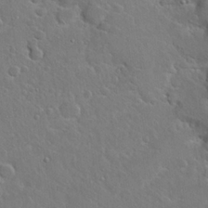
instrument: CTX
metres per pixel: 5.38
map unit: Hto
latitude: 19.2159
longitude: -49.4804
